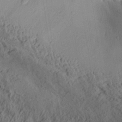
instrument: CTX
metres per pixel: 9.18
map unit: Aa
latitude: 30.1389
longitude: -133.0270
